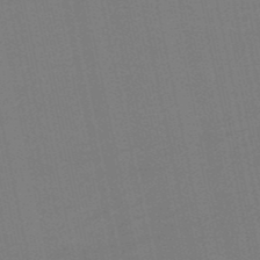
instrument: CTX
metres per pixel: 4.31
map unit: eHb
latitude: -50.0283
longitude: 73.0297
